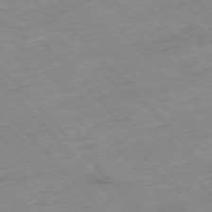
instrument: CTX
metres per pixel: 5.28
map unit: Hpe
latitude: -77.1053
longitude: -17.6505
